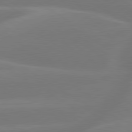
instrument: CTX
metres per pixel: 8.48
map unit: lApd
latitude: 79.8206
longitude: -150.4412
